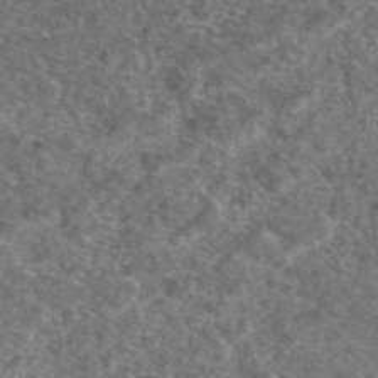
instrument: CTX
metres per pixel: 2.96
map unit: eAb
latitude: 47.4805
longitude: 107.5022
